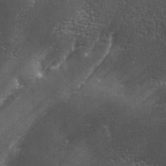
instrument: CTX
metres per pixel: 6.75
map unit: Ave
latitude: 2.0255
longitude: -111.9528
